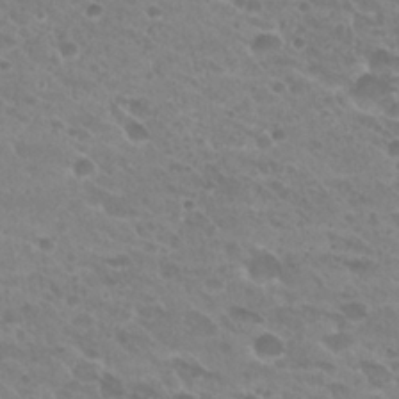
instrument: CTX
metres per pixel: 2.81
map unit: Hto
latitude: 26.8758
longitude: -35.7638
